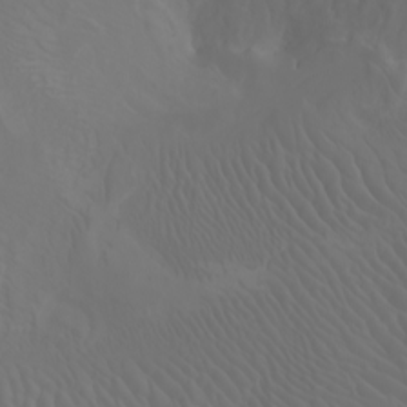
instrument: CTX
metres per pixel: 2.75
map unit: Nhu
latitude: -4.9352
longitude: -90.4034
